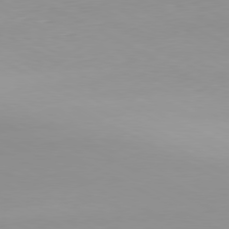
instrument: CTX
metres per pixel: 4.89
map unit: Hpe
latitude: -80.9353
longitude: 16.2929
